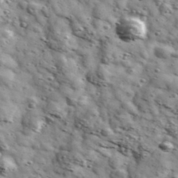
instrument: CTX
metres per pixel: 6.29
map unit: Ave
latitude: 41.0647
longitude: -107.1781
